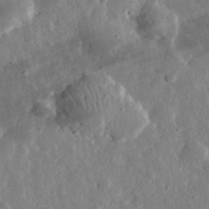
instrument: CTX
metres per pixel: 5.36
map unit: eHh
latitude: 32.2900
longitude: -78.5924
